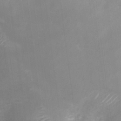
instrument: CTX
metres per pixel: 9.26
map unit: Nhu
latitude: -29.5210
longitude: -64.2711
